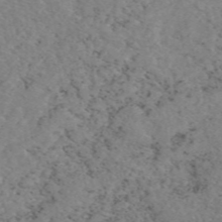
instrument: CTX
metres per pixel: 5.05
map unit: eAb
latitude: 49.0269
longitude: 108.4062
